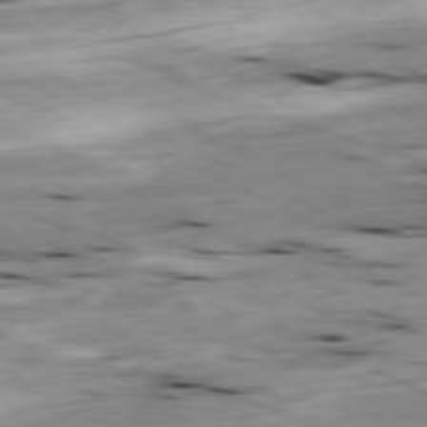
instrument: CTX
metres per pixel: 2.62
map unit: Ap
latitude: -80.5952
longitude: -70.0444
